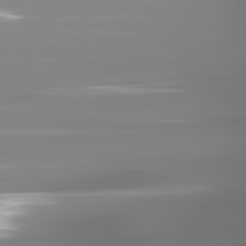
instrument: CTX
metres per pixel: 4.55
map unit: lApd
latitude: 81.5560
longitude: -138.3089
